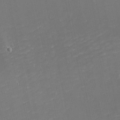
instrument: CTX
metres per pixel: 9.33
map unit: eHh
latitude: -2.0472
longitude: -81.1403
